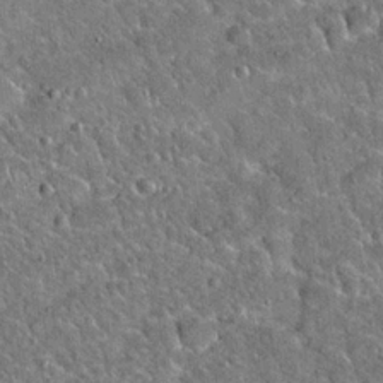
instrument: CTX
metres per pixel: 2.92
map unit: Hto
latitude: 19.3481
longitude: -50.3089
